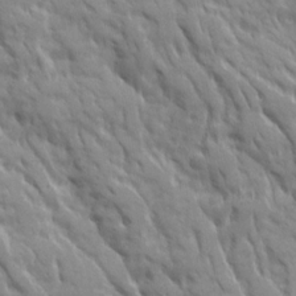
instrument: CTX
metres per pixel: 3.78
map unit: Ave
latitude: 19.6316
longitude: -133.9150
